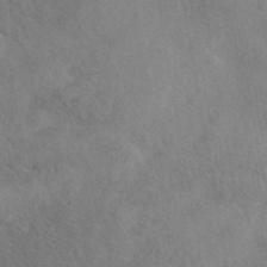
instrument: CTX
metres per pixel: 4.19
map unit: eAb
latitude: 40.4601
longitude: 108.1984
